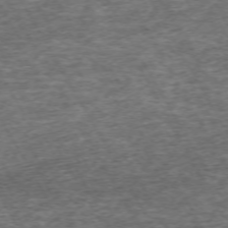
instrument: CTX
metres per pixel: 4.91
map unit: Hpe
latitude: -71.5021
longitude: 13.4832
